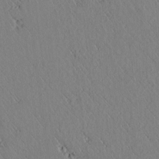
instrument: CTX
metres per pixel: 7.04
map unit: lAvf
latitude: 6.7057
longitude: 159.5966
